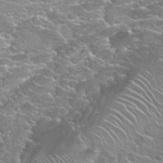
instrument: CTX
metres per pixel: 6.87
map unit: Hto
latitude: 27.0081
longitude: -50.2522
